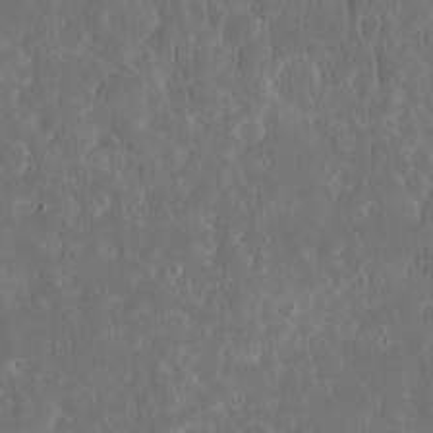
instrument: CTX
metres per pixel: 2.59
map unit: eHh
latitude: 16.2900
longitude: -73.1215
